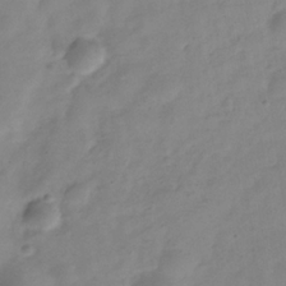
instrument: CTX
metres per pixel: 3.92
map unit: Hve
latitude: -32.9920
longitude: 90.7652
